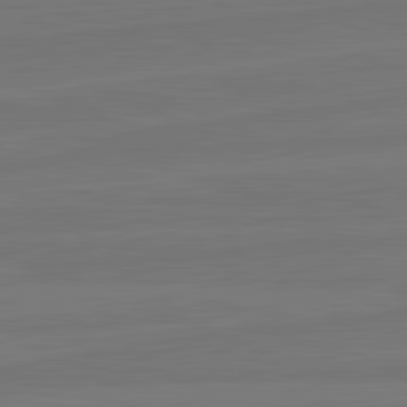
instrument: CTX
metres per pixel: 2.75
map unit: lApd
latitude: 82.2144
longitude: -179.1781
